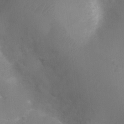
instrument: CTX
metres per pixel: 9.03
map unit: Ht
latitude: -9.2754
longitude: -24.2522
